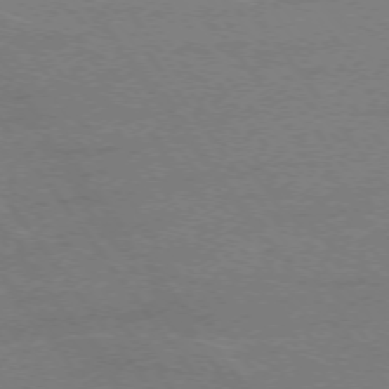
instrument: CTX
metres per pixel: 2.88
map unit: Ap
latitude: -75.4833
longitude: -75.4993
